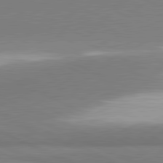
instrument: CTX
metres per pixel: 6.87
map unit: lApd
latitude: 81.6127
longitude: 162.1039
